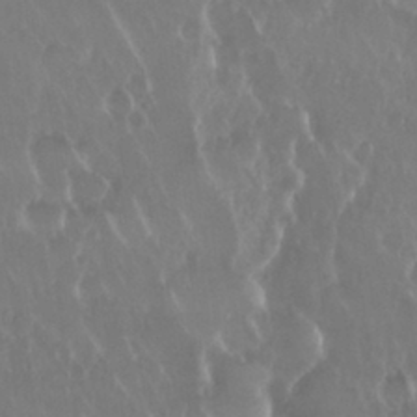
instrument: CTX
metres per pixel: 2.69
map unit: Nhu
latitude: 29.6694
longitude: -56.9324
